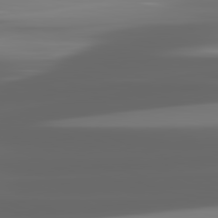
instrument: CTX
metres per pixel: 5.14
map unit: lApd
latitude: 81.8205
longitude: -136.4223
